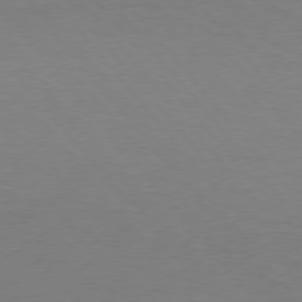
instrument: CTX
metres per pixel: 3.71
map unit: Hpe
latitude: 75.9339
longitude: -134.2333
